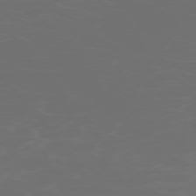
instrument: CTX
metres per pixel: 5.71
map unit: Ap
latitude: -75.6533
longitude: -83.7449
